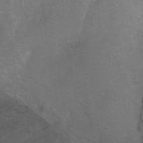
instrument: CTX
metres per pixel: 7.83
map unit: Ht
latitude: 0.0255
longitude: -45.4237
